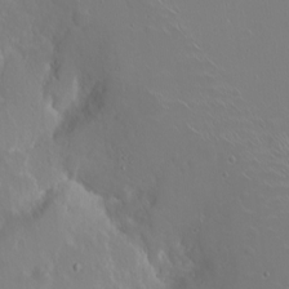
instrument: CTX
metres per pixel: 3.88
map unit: eHh
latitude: 1.4048
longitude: -54.5546
